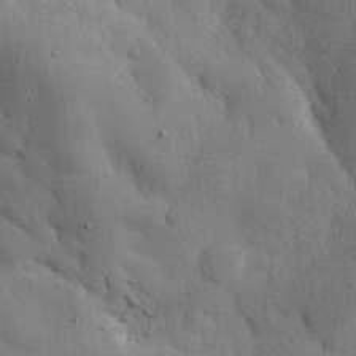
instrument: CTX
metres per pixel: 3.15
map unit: eHh
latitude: 31.2537
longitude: -73.2348
